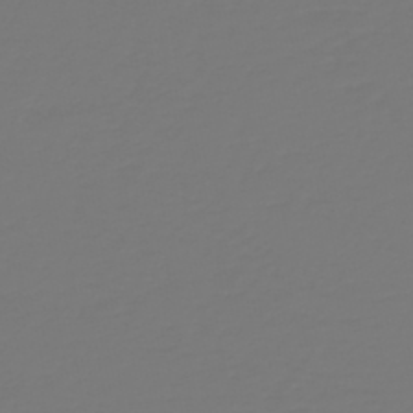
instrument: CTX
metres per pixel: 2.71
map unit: HNb
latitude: -46.8219
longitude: 51.9178
